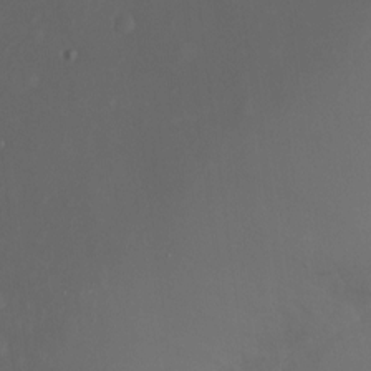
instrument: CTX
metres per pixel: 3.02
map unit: Ht
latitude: -3.7477
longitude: -60.2711
